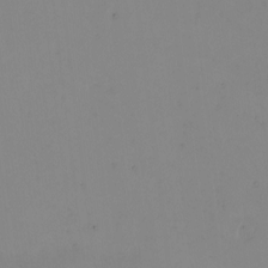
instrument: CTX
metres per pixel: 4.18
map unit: eHh
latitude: -1.9556
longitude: -74.6679
